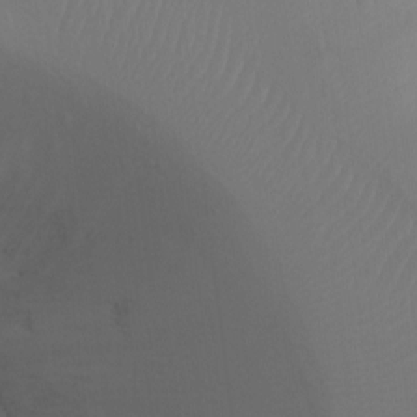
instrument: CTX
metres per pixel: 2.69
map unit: Ht
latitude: -10.2928
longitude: -33.9906
